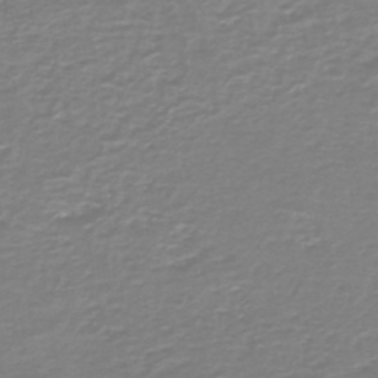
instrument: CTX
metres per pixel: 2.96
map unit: HNb
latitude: -46.0472
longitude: 53.2565
